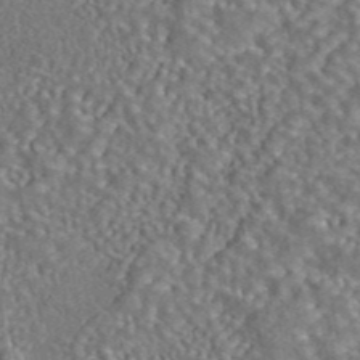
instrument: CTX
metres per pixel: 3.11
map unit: eAb
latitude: 43.4049
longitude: 105.1242
